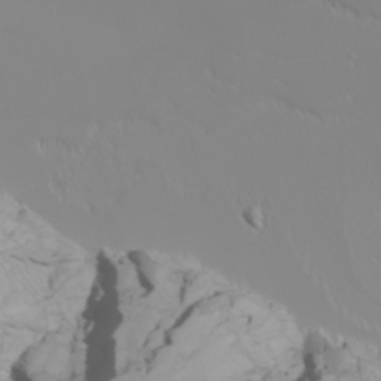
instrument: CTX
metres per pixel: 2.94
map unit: Nhu
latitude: -6.3306
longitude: -85.0270
